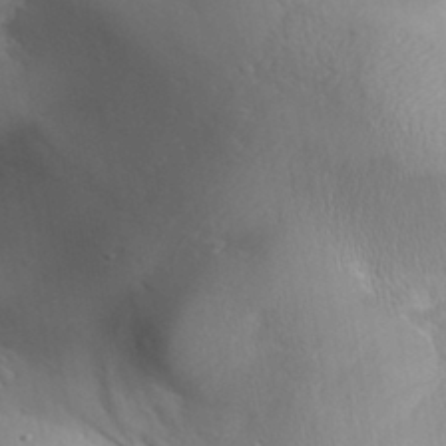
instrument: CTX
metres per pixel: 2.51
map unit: Aa
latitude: 32.7435
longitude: -141.3103
